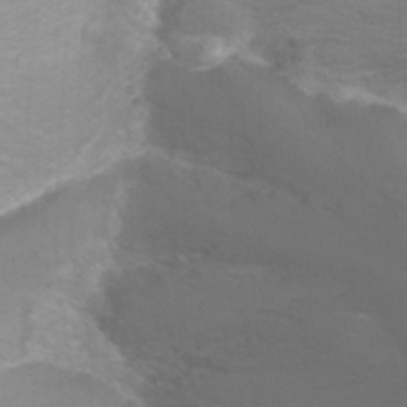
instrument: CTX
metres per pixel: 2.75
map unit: Nhu
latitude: -11.2754
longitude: -65.5938
